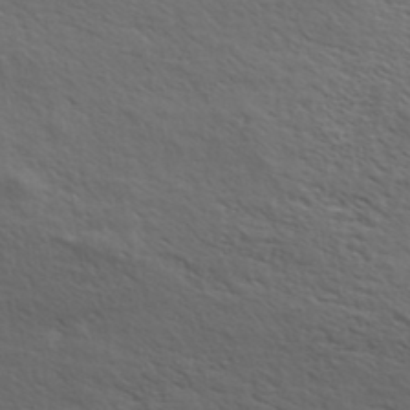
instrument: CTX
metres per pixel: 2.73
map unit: eHh
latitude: 36.9514
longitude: -139.0647
